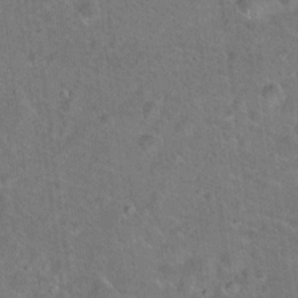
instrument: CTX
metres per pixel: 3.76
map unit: Hto
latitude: 18.8191
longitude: -43.7828
